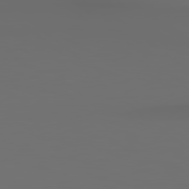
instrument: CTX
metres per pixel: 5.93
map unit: lApd
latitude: 79.0270
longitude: -138.1578
